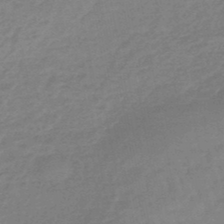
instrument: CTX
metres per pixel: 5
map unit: eHb
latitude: -46.0283
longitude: 82.1984
